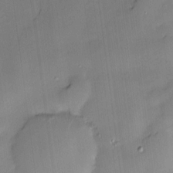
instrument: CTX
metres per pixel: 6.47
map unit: Hve
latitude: -9.7855
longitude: 176.2173
